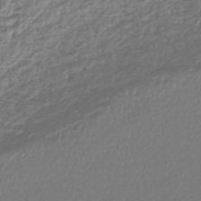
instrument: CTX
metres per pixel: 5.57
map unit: lHb
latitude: -42.3117
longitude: 68.8597
